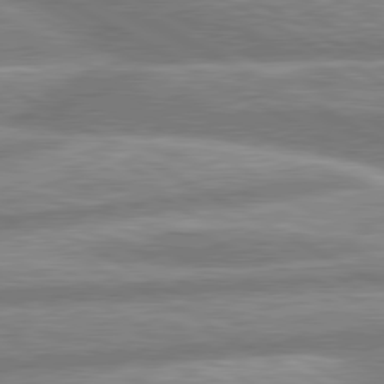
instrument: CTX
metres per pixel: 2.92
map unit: lApd
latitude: 80.4223
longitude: -166.5545
